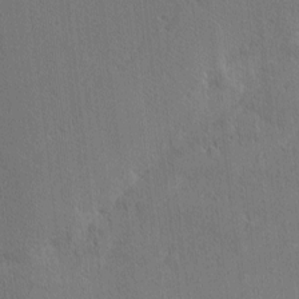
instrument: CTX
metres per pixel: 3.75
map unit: Nhu
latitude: 0.6868
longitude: -78.8569
